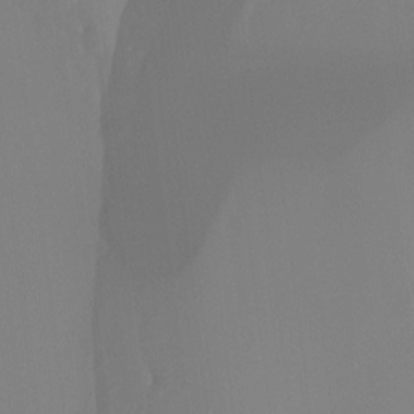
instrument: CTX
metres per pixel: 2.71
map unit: Htu
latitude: -6.9541
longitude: -47.8017
